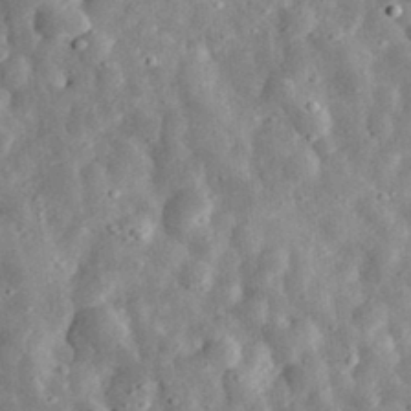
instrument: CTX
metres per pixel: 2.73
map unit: eHh
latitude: 33.9906
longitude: -79.2348
